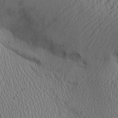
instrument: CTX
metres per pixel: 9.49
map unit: Aa
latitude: 26.7246
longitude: -137.2348
